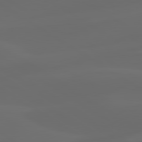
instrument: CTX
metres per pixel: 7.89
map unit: lApd
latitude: 80.2333
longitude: -90.7624
